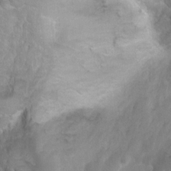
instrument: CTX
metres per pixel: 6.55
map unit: Ht
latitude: 2.3278
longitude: -24.6868
